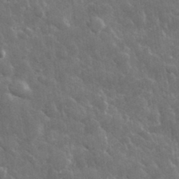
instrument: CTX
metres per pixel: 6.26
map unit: lHvf
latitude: 34.1011
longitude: -86.6679
